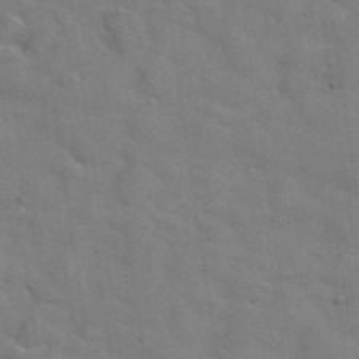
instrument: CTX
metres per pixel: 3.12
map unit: Hto
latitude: 38.6490
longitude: -44.0633
